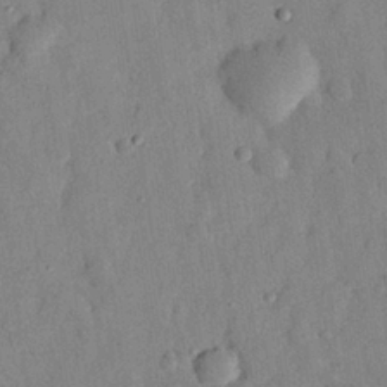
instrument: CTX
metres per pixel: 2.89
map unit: eHh
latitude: 27.0648
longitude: -75.8017
